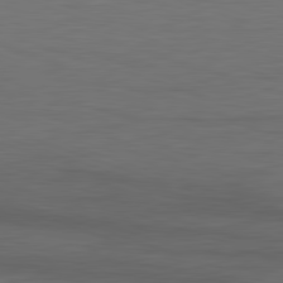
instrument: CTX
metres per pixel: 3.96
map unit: Hpe
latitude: -82.5763
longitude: 10.8786
